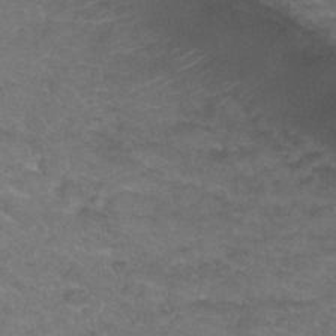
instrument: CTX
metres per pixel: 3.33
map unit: Hto
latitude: 34.6112
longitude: -49.6694
